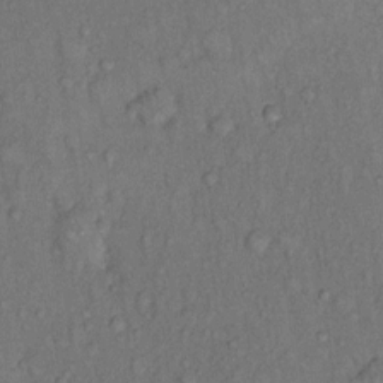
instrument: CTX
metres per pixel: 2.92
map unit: Hto
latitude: 11.4616
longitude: -60.9324
